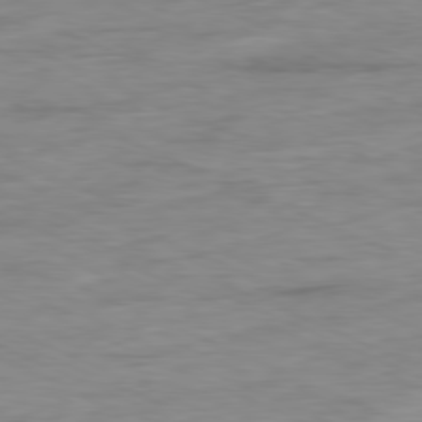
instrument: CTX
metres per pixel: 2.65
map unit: Ap
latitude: -80.5196
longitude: -92.2900
